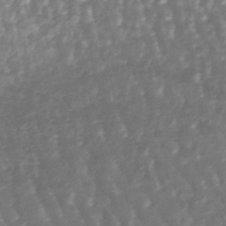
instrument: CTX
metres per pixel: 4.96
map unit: lHb
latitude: -47.6910
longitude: 78.8219
